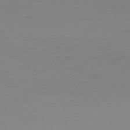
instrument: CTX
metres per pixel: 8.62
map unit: Ap
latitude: -75.3699
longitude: -71.3859
